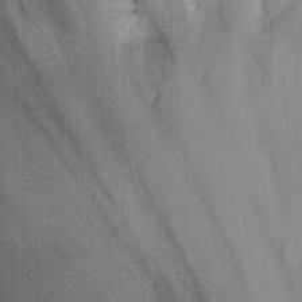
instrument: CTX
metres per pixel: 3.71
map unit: eHh
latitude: 25.3103
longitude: -65.0269
